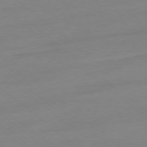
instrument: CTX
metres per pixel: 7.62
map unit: Ap
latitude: -78.4251
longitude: -98.9135
